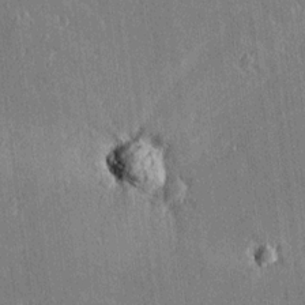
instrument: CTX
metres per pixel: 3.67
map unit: lAvf
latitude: 15.5372
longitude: -128.6679
